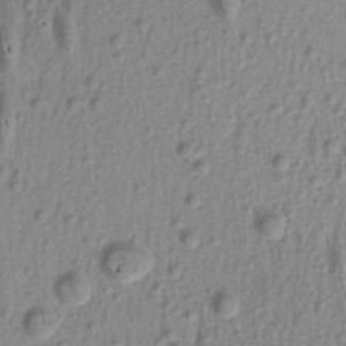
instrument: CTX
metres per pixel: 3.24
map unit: Aa
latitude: 18.1955
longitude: -145.1592
